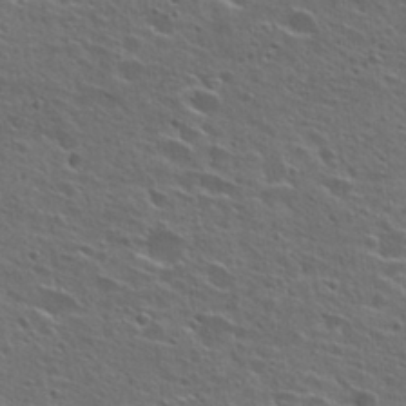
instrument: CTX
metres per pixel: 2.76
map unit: Hto
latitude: 26.6113
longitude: -45.0080
